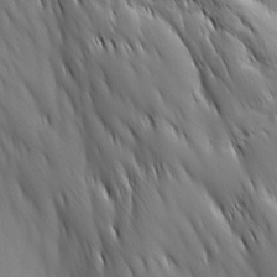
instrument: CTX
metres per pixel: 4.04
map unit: Ave
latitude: 12.8002
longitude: -105.4616
